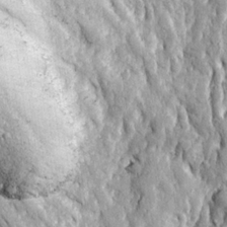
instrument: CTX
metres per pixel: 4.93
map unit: Ave
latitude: 23.0080
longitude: -133.6883
